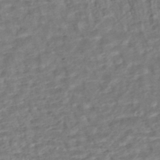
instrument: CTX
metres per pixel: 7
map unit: HNhu
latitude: -44.5007
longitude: 101.6343
